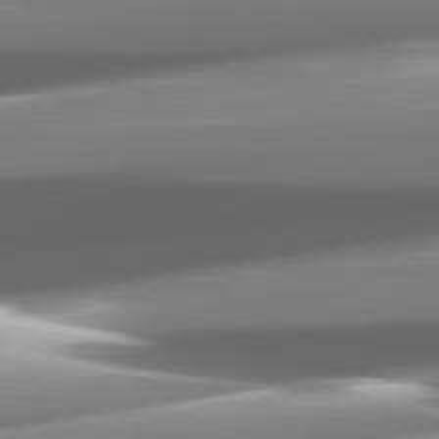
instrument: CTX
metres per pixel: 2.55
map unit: lApd
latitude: 82.2711
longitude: -149.5938
